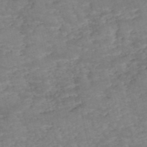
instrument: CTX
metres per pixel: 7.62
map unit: eHh
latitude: -55.2754
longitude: -90.4790
